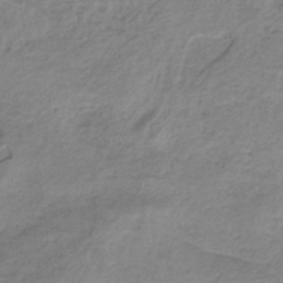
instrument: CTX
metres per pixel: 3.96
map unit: HNb
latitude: -33.3510
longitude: 58.3495
